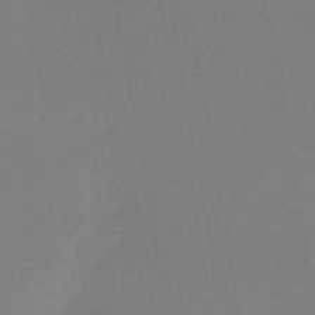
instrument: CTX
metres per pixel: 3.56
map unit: HNb
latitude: -50.8975
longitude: -53.1403
